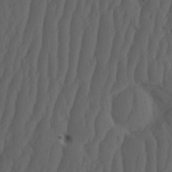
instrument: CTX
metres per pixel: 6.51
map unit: HNhu
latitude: -1.8234
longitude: 13.8234
